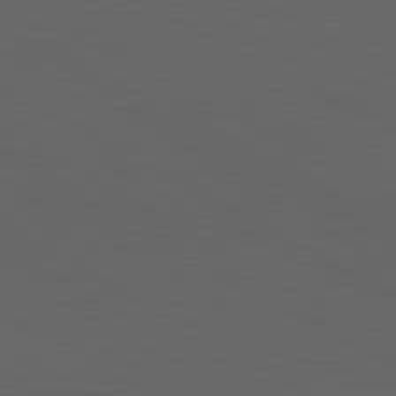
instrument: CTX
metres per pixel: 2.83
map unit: lApd
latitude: 82.1011
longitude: 131.2943
